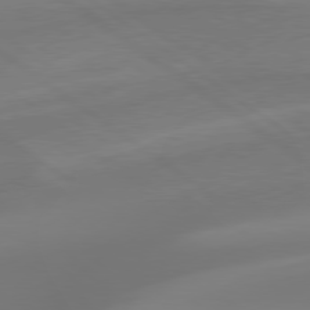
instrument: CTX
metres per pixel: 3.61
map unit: Hpe
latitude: 78.8380
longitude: -142.5924
